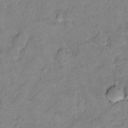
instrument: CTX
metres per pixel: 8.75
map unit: Ht
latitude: 11.8206
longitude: -33.7639
